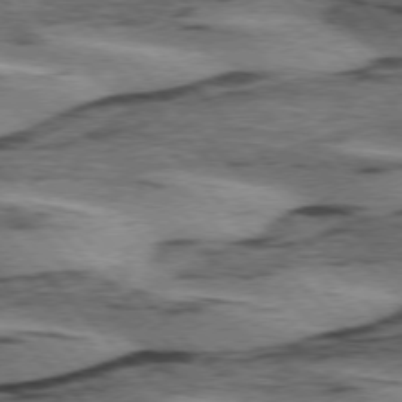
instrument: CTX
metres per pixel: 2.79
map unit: lApd
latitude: 75.6127
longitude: -78.6869
